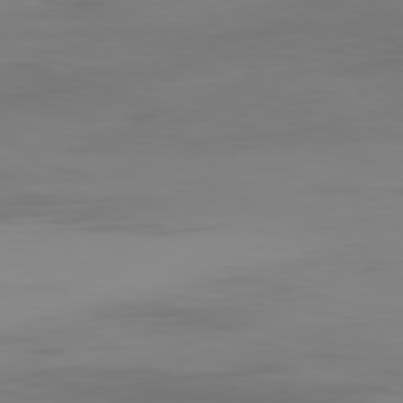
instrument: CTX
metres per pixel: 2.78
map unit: Ap
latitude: -80.3495
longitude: -94.0633
